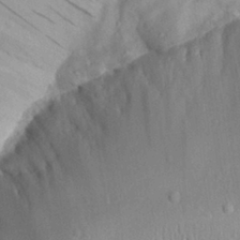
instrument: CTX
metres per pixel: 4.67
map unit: Aa
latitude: 28.6112
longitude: -135.4615
